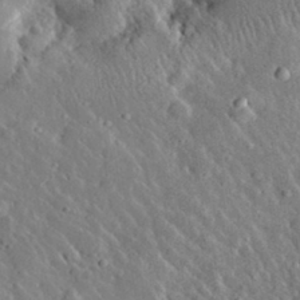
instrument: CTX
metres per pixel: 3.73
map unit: lHvf
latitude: 33.0081
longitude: -84.7057
